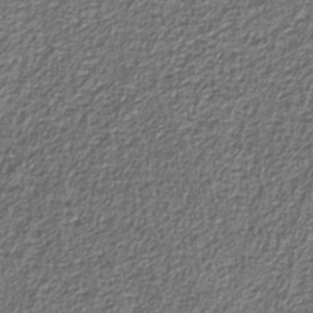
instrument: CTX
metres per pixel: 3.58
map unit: eAb
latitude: -39.7289
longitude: 51.5399
